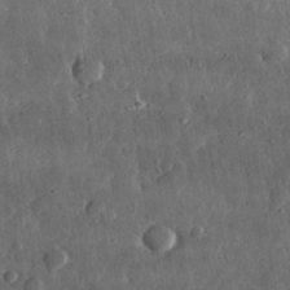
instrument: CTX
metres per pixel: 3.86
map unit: lHvf
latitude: 31.9717
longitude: -88.5735
